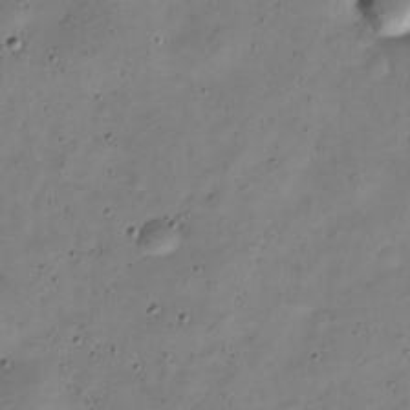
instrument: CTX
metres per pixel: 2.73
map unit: Nve
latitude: -23.3888
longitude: 106.5574
